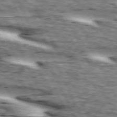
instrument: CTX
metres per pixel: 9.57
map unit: lApd
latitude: 73.4616
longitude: -55.0269
